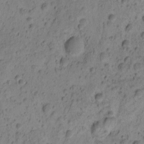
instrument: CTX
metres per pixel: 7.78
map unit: eHh
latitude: -0.6897
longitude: 16.6519
